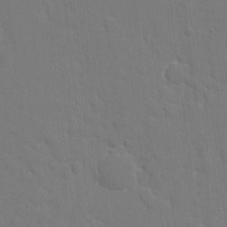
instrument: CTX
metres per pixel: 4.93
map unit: eHh
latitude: 5.9906
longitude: -67.4993
